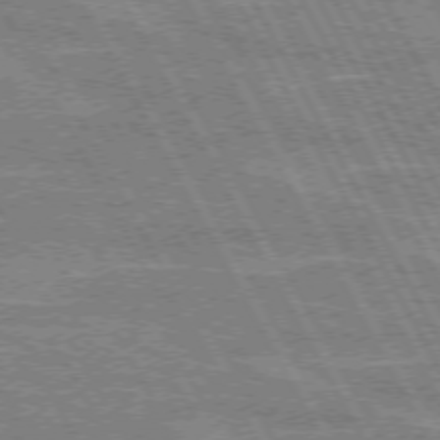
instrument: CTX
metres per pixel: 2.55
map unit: lApd
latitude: 72.2901
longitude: -55.0269
